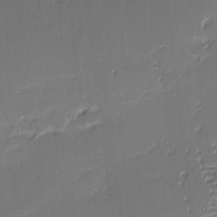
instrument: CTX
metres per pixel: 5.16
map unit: eHh
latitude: -2.9919
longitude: -83.4048
